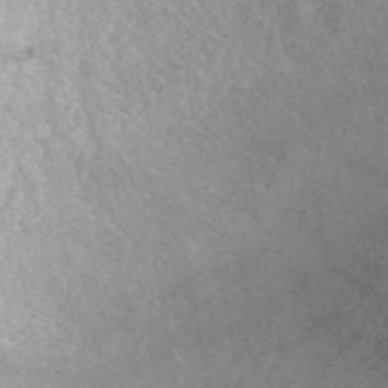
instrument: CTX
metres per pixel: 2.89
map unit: ANa
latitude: 45.1025
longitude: 24.0472
